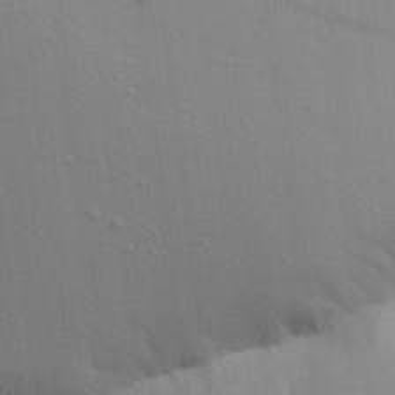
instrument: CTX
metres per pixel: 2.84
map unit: Aa
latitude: 22.5546
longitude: -148.3278
